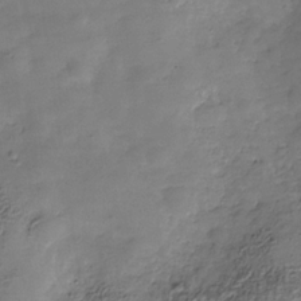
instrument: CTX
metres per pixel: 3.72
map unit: Hve
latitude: -30.8408
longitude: 93.1431
